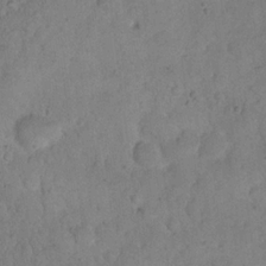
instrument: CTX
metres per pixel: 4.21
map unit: eHh
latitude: 18.7813
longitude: -62.5357
